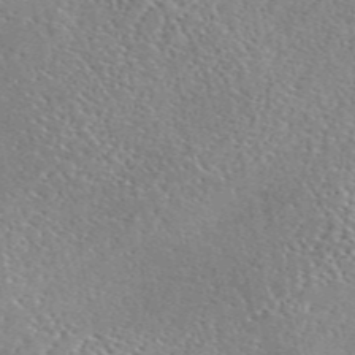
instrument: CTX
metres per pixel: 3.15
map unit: eAb
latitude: 45.4048
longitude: 111.6532
